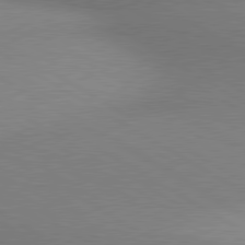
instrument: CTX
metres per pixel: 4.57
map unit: lApd
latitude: 80.3845
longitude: 125.9745
